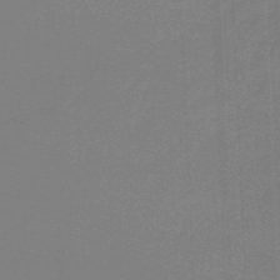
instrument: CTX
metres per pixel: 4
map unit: lHb
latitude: -45.9367
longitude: 63.8044
